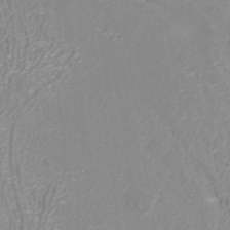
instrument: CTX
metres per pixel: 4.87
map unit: ANa
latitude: 40.6679
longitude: 25.4643
